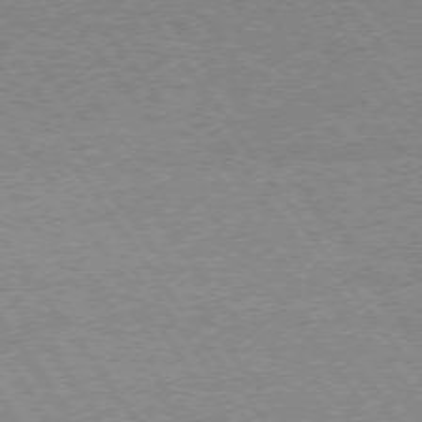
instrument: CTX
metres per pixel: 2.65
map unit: Hpe
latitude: 73.1970
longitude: -141.0647
